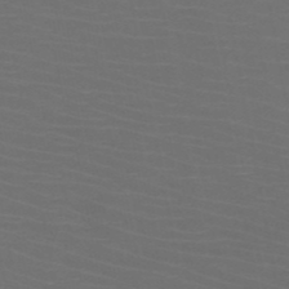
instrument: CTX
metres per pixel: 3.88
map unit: HNb
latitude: -50.4062
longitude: -44.1955
